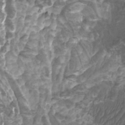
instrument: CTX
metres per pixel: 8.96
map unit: Htu
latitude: -10.5574
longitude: -74.2712
